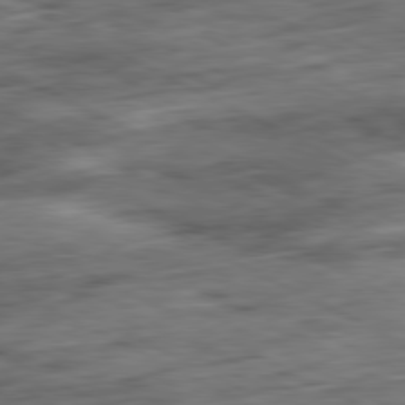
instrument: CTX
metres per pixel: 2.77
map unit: Ap
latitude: -81.1242
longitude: -73.0459
